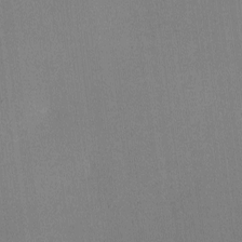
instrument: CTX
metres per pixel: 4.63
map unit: lHvf
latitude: -10.7841
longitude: -100.1767
